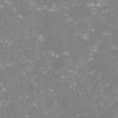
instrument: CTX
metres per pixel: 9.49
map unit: lHvf
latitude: -15.8612
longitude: -101.2915
